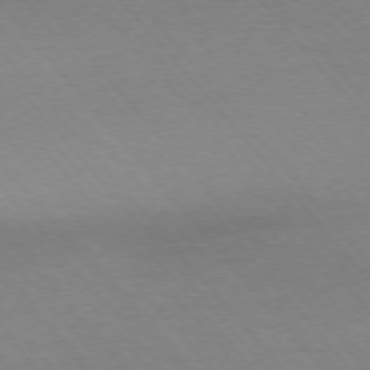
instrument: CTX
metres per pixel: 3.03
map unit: Ap
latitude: -76.1606
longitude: -86.9325
